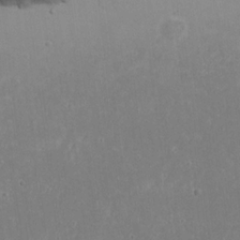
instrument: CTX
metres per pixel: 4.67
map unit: eHh
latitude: 18.4601
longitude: -72.5735
